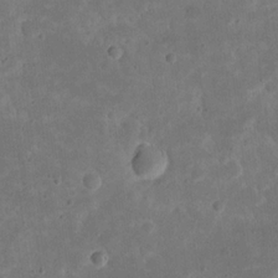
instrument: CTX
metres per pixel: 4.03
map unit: eHh
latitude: 20.0633
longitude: -63.5182
